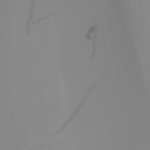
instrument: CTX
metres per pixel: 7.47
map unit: HNb
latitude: -45.3699
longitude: -43.8772
